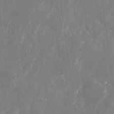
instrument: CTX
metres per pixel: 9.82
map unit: Nhu
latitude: -22.7463
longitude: -72.9325
